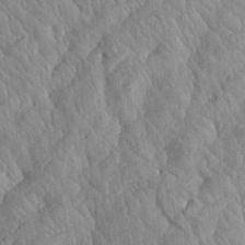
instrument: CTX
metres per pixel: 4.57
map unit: Aa
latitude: 17.9717
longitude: -143.4804
